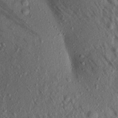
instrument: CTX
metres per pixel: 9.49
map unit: Aa
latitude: 18.2144
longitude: -147.1404
